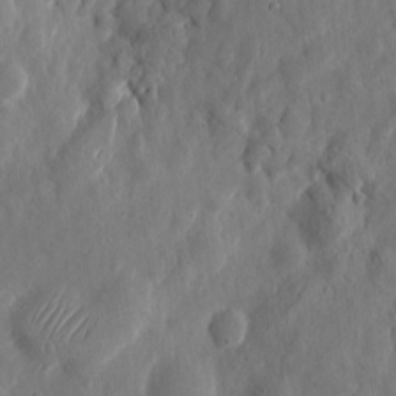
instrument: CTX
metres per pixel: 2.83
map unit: eHh
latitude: 7.6883
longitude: -72.7436
